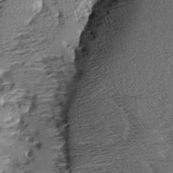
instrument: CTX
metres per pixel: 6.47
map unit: Aa
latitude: 8.3278
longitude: -140.9324
